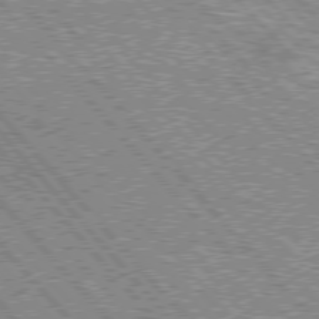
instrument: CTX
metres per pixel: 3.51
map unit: lApd
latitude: 76.2711
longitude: -75.4993
